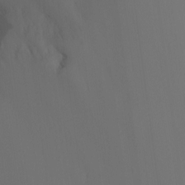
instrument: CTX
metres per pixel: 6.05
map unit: Nhu
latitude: -15.6344
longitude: -50.3656
